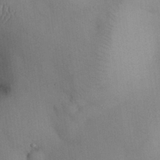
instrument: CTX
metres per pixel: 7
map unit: Nhu
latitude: 28.0255
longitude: -70.9702
